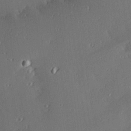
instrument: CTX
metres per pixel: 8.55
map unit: Hve
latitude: 27.7828
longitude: -91.2537
